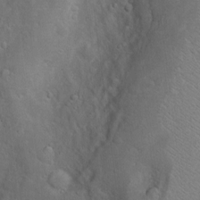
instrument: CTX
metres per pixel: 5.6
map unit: Hve
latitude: -11.4454
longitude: 175.3320
